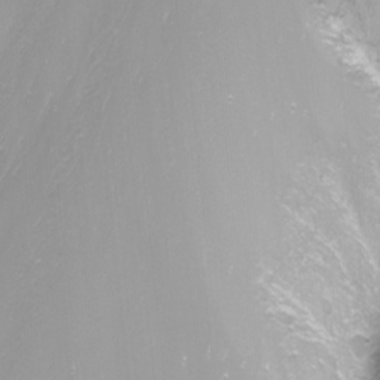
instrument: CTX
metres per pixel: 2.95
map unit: Nhu
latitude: -8.9919
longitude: -79.5182
